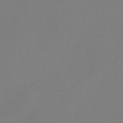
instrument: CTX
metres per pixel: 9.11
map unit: HNb
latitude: -44.6330
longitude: -45.4048
